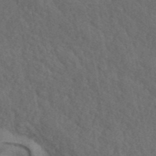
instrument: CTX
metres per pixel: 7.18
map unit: ANa
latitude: 42.4790
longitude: 52.1983
